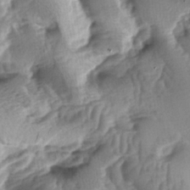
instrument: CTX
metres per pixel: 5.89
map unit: lAa
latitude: -5.9745
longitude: -126.3656
